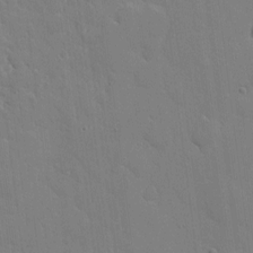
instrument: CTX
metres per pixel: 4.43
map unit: eHh
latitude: 5.1970
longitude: -67.2348
